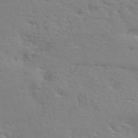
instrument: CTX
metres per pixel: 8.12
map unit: ANa
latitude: 50.4223
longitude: -81.3859
